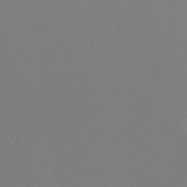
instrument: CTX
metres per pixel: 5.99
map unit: Nhu
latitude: -6.4440
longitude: -94.9703
